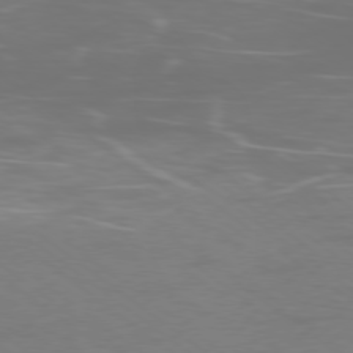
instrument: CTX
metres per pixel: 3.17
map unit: Ap
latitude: -78.4062
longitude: -75.7639
